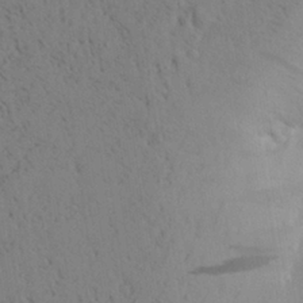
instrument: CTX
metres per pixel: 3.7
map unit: Aa
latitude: 26.4601
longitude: -148.5546
